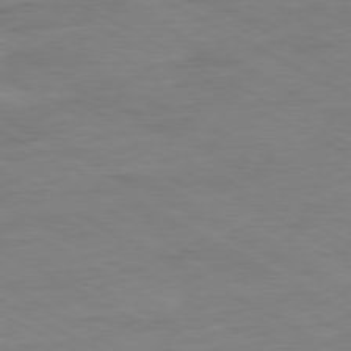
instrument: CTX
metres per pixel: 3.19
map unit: Ap
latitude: -80.3307
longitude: -77.0836
